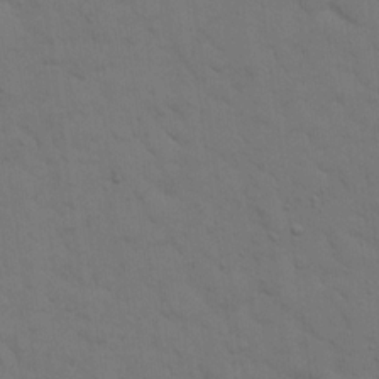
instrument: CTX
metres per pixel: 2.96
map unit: eHh
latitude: 18.8191
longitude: -63.2726
